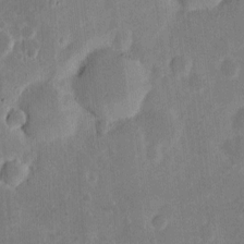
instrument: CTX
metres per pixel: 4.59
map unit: eHh
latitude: 6.9703
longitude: -70.4223
